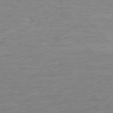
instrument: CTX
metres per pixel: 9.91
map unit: Ap
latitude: -77.6722
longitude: -95.0459
